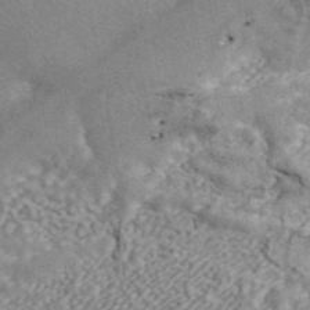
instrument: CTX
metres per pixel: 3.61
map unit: ANa
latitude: 44.3467
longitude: 45.4454
